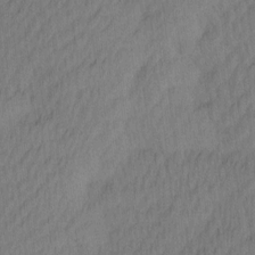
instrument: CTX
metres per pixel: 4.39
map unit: Ave
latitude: 12.5924
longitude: -107.0081
